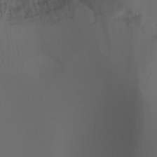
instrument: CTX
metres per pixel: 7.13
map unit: Ht
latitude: -4.3306
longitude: -60.9891
